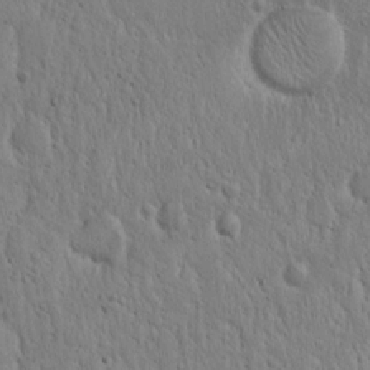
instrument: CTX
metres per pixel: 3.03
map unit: Hto
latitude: 14.6113
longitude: -56.6490
